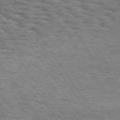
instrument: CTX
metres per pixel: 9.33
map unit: Hpe
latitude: 74.8191
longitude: -153.0648
